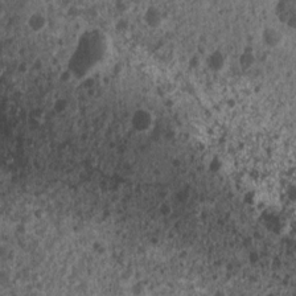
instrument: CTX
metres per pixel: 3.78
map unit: Nhu
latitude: 6.8569
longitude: -20.1767
